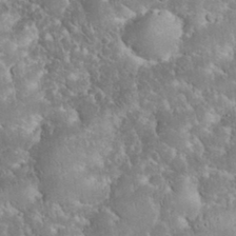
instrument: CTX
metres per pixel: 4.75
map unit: eHh
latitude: 34.1388
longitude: -64.6679
